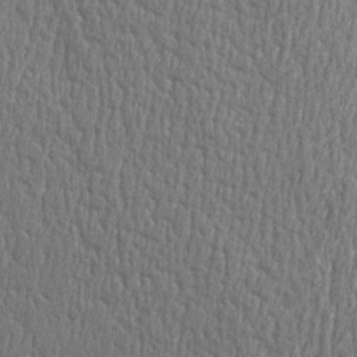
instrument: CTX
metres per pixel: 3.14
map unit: Htu
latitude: -5.3887
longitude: 175.9178
